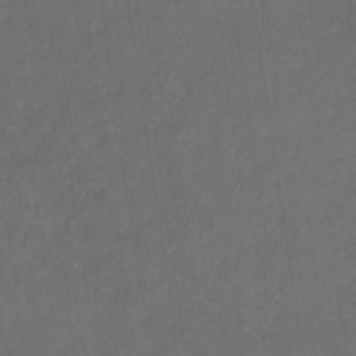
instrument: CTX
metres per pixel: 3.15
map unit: eHb
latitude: -32.4440
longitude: 72.4062
